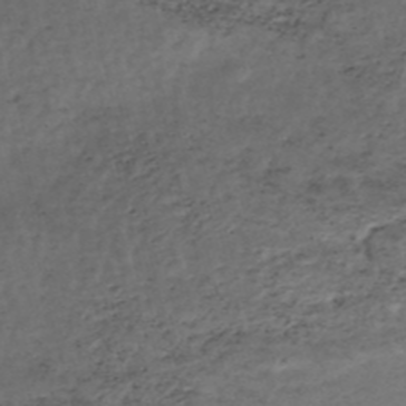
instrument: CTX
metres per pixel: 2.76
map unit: Nhe
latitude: -47.4076
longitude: -171.2726
